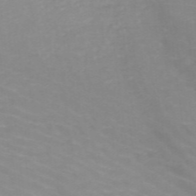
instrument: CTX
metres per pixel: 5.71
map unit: HNb
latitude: -48.1606
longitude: -45.7638
